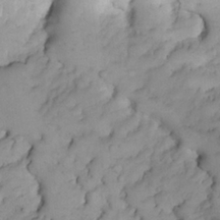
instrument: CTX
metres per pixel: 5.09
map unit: Nhe
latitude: -1.4833
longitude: -58.3278
